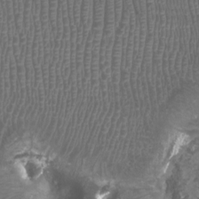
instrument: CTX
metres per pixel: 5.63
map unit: Htu
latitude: 3.8205
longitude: -20.4601
